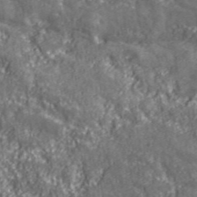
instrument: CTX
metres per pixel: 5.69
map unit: eHh
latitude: 43.0647
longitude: -91.8961
